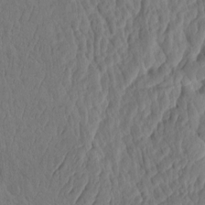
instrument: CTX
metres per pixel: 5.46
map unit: eHh
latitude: -2.9541
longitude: 14.8219
